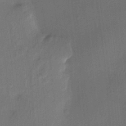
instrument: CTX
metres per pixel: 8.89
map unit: HNhu
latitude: 12.7624
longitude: 10.7652
